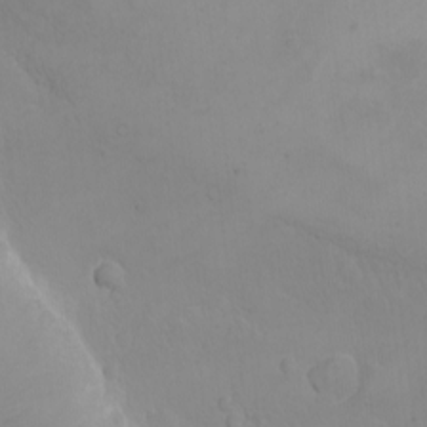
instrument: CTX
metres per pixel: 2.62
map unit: eHh
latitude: -9.4454
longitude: -67.4804
